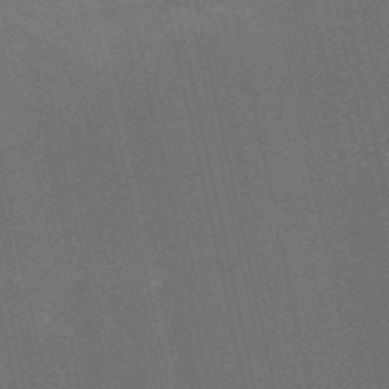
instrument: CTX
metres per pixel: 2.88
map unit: HNb
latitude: -52.2928
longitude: -39.8583
